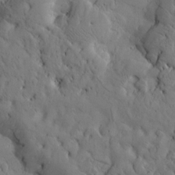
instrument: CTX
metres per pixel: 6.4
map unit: Htu
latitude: 2.7624
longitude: 178.2361
